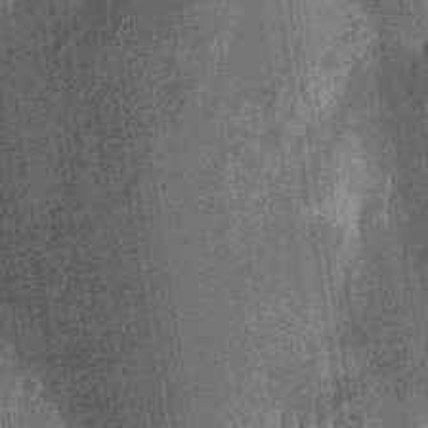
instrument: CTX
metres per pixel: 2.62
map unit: Nhu
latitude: -13.5210
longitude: -23.9339
